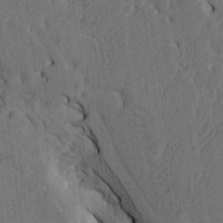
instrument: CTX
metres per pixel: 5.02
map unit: Htu
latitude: -5.4643
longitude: -177.4615
